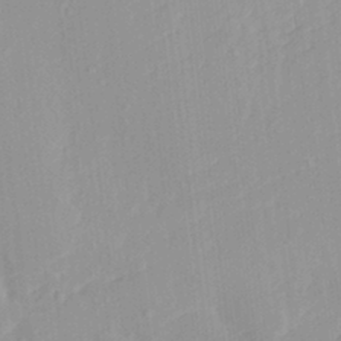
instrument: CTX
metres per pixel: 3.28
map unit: HNhu
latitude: 3.8394
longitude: 3.8989
